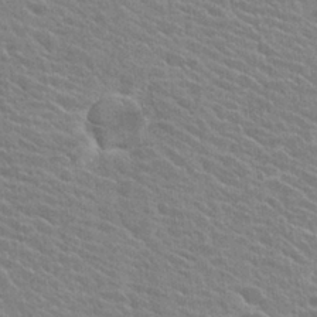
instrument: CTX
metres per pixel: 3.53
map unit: Hto
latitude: 25.0080
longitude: -40.5923
